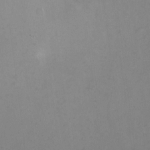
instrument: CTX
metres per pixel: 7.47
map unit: HNhu
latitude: -1.1998
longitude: -4.2900
